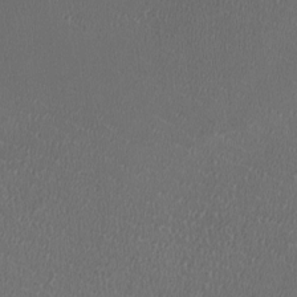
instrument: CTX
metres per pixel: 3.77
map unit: HNhu
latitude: -2.9163
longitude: -2.9324
